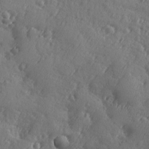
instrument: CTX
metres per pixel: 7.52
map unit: Ave
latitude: -9.3132
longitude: -118.9513
